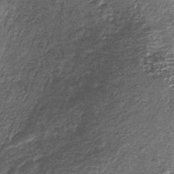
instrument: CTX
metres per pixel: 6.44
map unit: lHb
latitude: -36.5762
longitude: 66.1039
